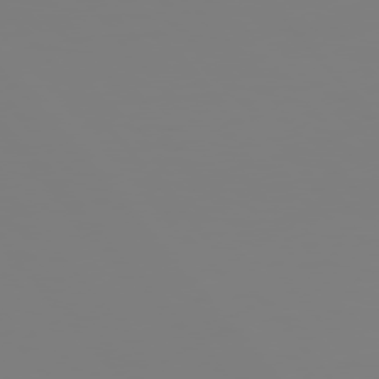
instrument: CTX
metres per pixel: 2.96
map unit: Hpe
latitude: 75.6127
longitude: -127.7828
